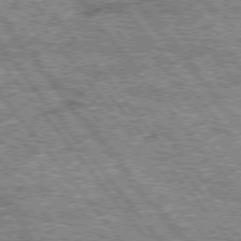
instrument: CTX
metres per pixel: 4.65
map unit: Hpe
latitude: 75.1403
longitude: -156.9135
